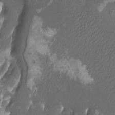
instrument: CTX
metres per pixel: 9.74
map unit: Htu
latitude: -11.1620
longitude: -74.1578
